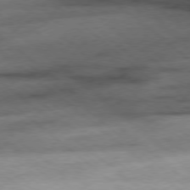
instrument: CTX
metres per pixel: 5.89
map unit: Hpe
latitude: -79.0486
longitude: 10.7463
